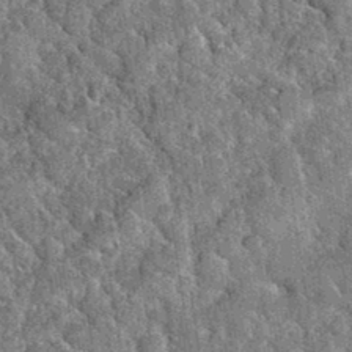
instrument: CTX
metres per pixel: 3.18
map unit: Hto
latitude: 34.9891
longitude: -52.1200
